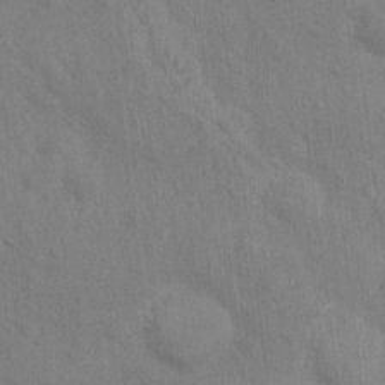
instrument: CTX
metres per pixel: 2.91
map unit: Hto
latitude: 14.5168
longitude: -37.9339
